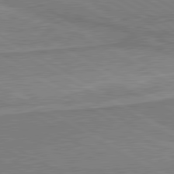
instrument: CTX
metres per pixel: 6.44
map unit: lApd
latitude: 80.6679
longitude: 142.5573
